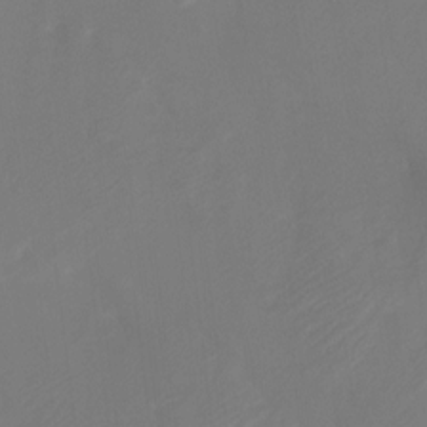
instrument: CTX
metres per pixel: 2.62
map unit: Htu
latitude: -12.7463
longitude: -48.7246
